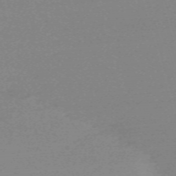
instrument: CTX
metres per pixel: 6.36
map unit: eHh
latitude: -61.1809
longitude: 52.3117
